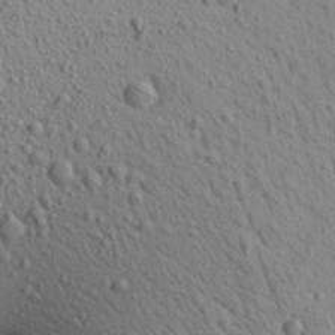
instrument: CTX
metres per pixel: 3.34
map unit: Aa
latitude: 22.3656
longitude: -139.8205
